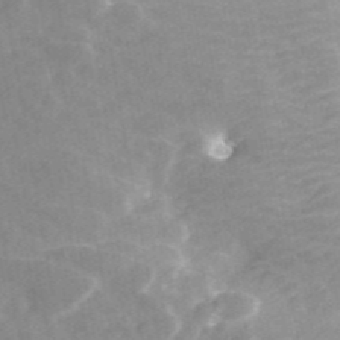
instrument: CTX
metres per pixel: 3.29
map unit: ANa
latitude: 43.7072
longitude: 24.5007
